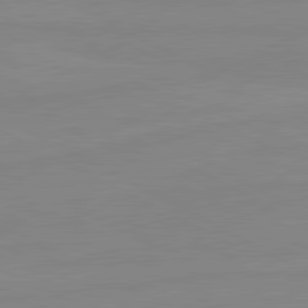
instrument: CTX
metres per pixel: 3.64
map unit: lApd
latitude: 80.8002
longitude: -177.0647
